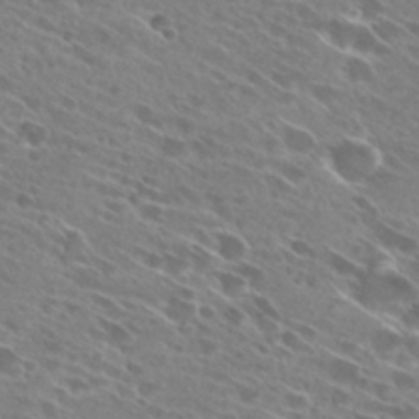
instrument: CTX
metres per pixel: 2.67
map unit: Hto
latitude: 28.6490
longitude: -43.8017
